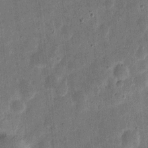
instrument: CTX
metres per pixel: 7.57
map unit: eHh
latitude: 7.3482
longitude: -71.2915
